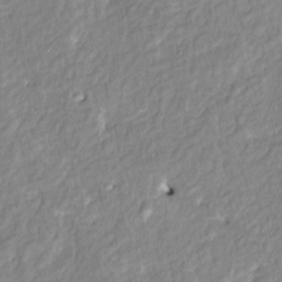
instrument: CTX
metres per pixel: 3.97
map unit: HNhu
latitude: 7.6316
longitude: -2.8758
